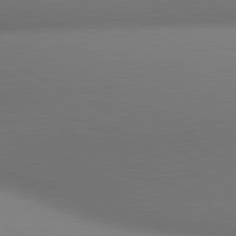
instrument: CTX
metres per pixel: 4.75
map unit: lApd
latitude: 80.8758
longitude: 133.2187
